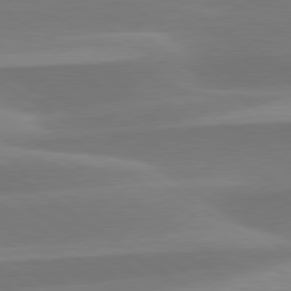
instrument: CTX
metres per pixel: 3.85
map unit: lApd
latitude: 79.6883
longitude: -94.8380
